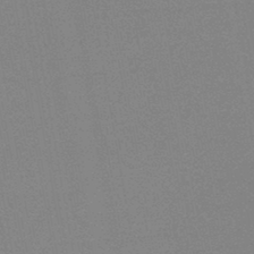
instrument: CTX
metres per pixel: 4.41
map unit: HNb
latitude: -44.7274
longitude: -40.2144
